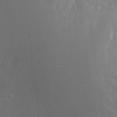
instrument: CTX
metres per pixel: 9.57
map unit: Nhu
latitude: -24.4440
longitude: -72.0255
